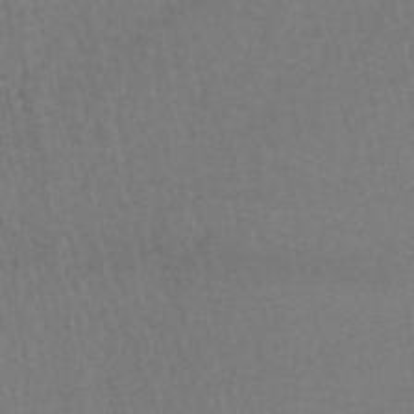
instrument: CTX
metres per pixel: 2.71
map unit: lHb
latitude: -43.8044
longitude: 65.5210
